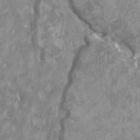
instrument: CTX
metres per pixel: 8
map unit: HNhu
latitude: 2.3656
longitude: -2.1955
